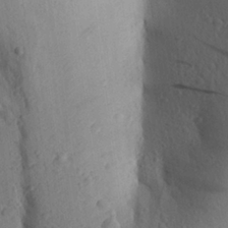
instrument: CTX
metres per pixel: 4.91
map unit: Aa
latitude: 25.3670
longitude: -149.9150
